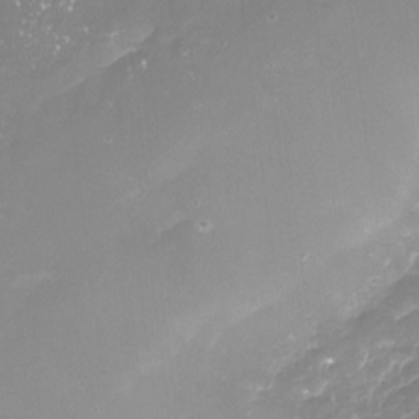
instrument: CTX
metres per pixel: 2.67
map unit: Nhu
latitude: -17.8423
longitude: -58.1578
